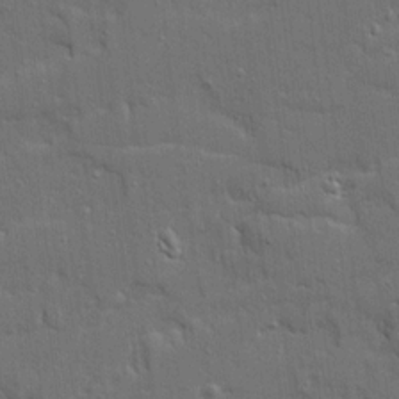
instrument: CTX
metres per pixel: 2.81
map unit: Ave
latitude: 19.3859
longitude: -128.5168
